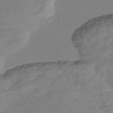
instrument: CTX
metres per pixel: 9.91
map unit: Nve
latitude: -58.7274
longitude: 58.0283
